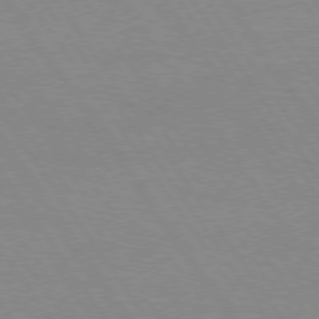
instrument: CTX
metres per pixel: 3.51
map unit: Hpe
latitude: 74.3089
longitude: -140.5923
